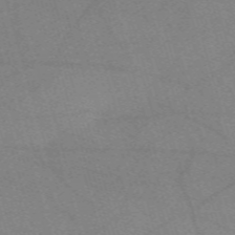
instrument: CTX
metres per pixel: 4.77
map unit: eHh
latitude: -61.8800
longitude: 54.1228
